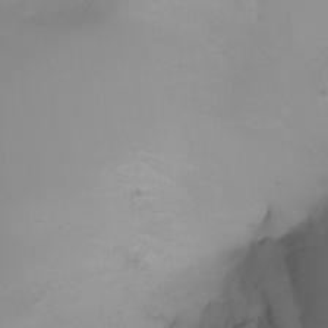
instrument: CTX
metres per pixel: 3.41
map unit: Nhu
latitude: -7.1053
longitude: -81.1214
